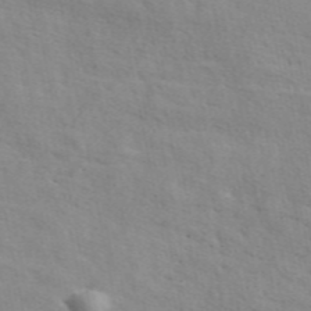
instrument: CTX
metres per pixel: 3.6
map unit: eAb
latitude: 48.8947
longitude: 119.8800
